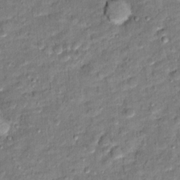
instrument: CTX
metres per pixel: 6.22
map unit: Hto
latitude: 12.2523
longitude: -37.9717
